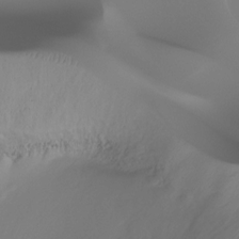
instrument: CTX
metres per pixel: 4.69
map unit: Ht
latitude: -15.8612
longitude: -43.6694
